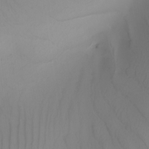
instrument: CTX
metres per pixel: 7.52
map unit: Nhu
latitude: -6.9919
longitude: -94.7058
